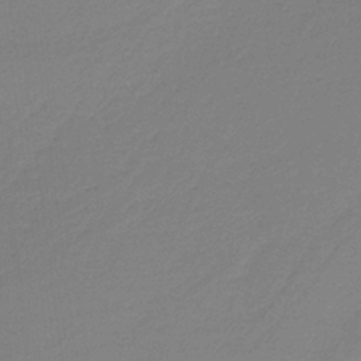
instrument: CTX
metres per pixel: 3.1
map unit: HNb
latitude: -37.3698
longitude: 55.1998
